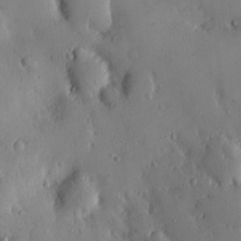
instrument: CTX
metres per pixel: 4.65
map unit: eHh
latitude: 0.3845
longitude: 18.4440
